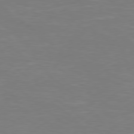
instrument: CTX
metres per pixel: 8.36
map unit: Hpe
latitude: 78.6302
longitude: -125.8205
